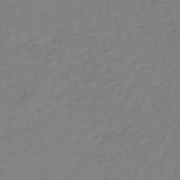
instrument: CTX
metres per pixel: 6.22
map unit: lHb
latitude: -32.5196
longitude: 64.4440
